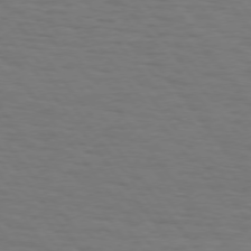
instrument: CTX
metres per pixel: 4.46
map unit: Hpe
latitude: 74.3467
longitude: -131.4805
